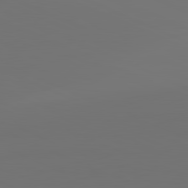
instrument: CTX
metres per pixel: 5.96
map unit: lApd
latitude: 81.6316
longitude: 147.6155
